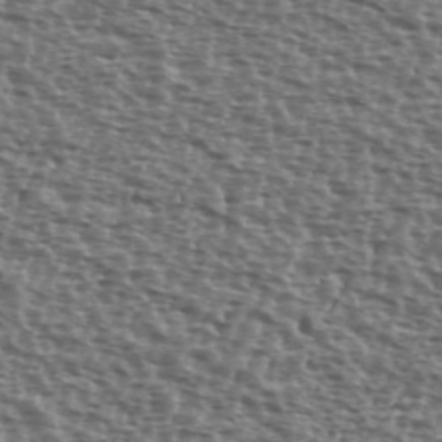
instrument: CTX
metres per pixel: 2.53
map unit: Ave
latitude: 39.7827
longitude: -111.8584
